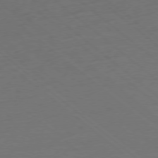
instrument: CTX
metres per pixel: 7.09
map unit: Ap
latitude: -78.1983
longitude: -56.4601
